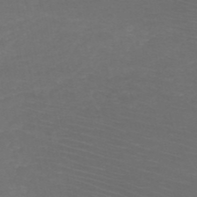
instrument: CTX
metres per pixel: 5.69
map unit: HNb
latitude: -50.2739
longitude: -44.2333
